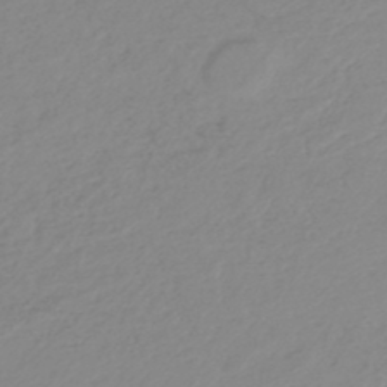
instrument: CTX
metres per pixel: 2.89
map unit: lHb
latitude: -45.3888
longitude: 71.2754
